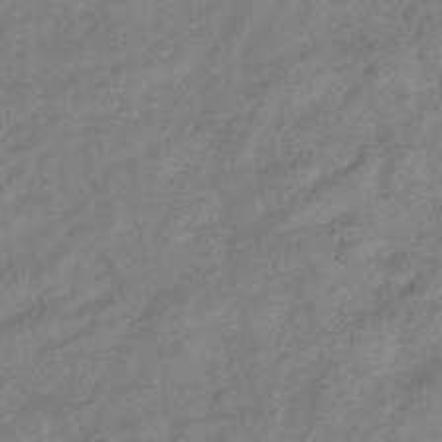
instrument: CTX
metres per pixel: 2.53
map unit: eHb
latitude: -41.4076
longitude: 82.1039
